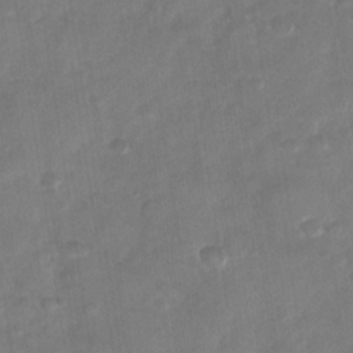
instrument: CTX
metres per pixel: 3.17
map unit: Nhu
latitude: -29.0675
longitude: -62.4601
